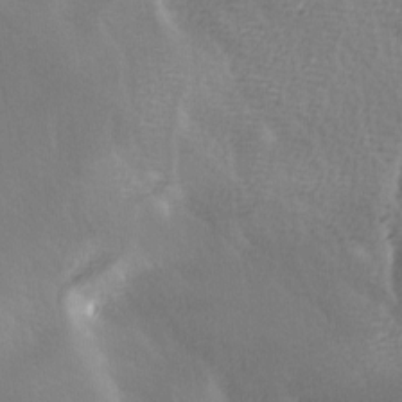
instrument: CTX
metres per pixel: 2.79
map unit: Ave
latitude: -7.3131
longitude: -122.7246
